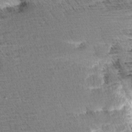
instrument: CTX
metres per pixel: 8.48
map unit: Aa
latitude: 7.6127
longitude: -137.4427
